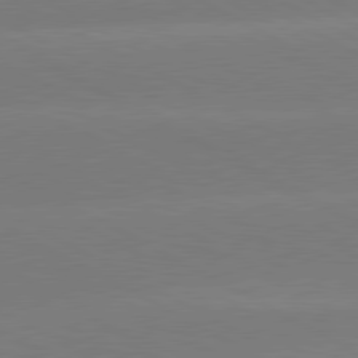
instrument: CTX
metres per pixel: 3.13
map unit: lApd
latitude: 80.7246
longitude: -147.3293
